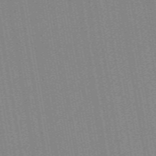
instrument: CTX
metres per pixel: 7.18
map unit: ANa
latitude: 51.7260
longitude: -70.8758
